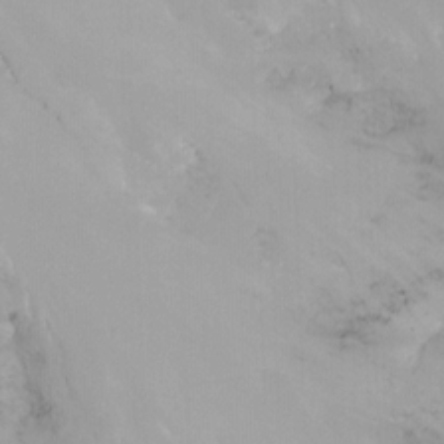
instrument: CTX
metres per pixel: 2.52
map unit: Ht
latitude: -13.0675
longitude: -50.8947
